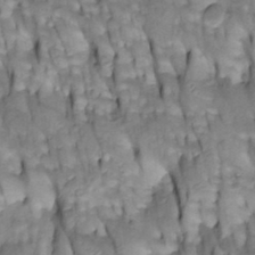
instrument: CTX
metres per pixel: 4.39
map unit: Htu
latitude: -4.0472
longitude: 150.5384
